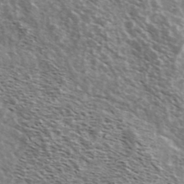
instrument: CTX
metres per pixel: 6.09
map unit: Ave
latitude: 38.7624
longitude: -108.7624
